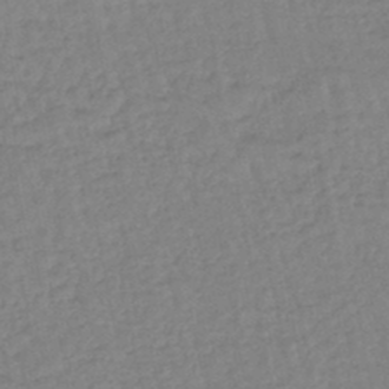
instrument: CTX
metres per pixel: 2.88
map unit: eHb
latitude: -45.1431
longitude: 80.6897
